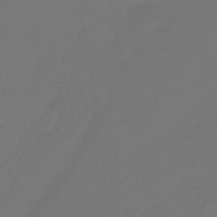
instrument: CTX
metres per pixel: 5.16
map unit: eHb
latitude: -47.8044
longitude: 86.3873
